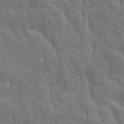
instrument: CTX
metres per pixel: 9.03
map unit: Ave
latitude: 20.4979
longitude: -134.1389
